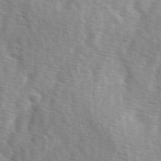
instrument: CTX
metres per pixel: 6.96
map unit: Ave
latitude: 1.6882
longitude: -112.1956
